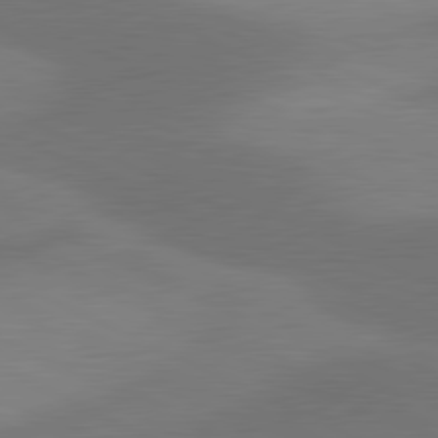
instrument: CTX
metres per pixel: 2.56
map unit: lApd
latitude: 81.0836
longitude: 126.0472
